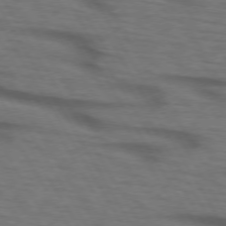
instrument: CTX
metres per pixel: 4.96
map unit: lApd
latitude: 73.5183
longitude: -73.5938
